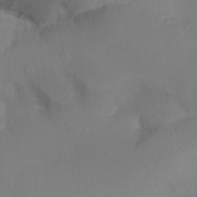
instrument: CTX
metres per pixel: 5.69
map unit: Ht
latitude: -16.9164
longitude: -41.4615
